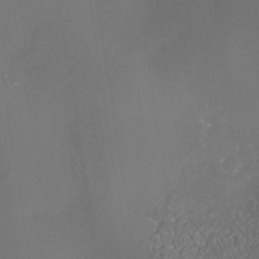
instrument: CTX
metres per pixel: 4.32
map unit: Nhe
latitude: -38.1228
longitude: -119.5371
